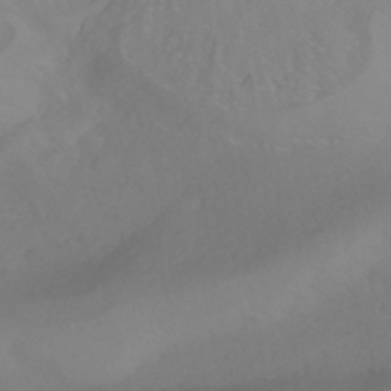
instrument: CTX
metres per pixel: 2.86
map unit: HNhu
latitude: -42.3306
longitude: 104.9541
